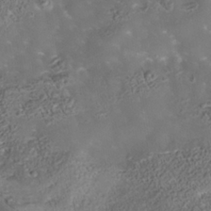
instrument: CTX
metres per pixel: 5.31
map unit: Nhe
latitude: -38.0661
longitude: -118.7246
